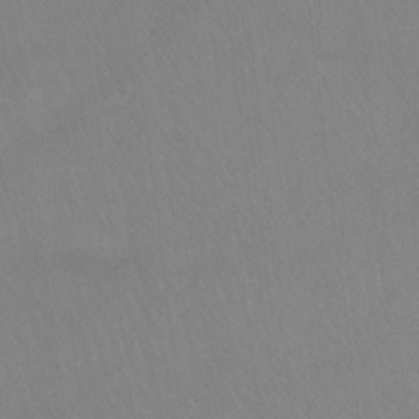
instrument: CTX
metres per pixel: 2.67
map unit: Ht
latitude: -8.4818
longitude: -38.1956
